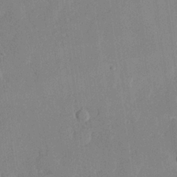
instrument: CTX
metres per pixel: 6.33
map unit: lHvf
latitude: 22.3467
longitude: 145.3699
